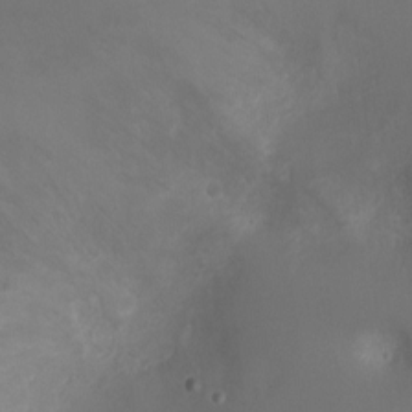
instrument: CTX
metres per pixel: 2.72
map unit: Ht
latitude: 0.6490
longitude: -21.1026
